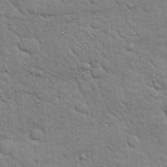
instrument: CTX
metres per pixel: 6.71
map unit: Hto
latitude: 18.5356
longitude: -51.9717
